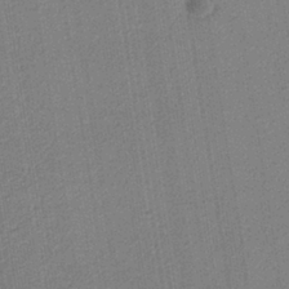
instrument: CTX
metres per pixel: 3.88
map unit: eAb
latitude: -38.4062
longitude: 51.8989
